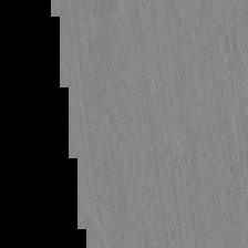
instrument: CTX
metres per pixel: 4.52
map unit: HNhu
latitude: -3.9367
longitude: 14.3496
